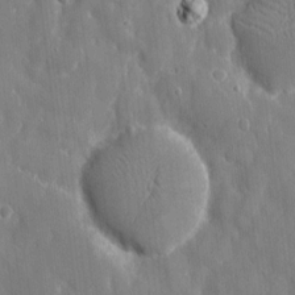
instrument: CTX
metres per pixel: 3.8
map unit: eHh
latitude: 7.8583
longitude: -69.4993
